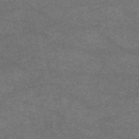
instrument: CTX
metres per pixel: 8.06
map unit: eAb
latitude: 47.7261
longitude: 125.3887
